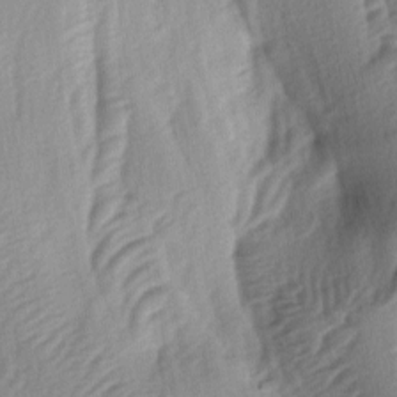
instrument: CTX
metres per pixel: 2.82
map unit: lAa
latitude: -4.7841
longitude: -123.8772
